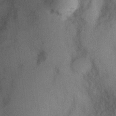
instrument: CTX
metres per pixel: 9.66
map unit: Nhu
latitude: 1.3292
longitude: -18.1011
